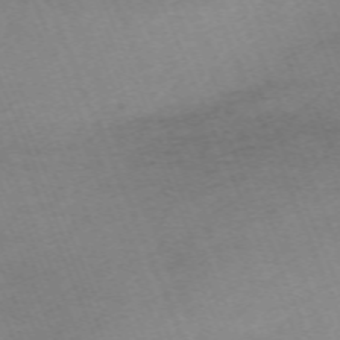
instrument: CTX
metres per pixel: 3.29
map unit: Nhu
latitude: -68.4251
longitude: 38.1228
